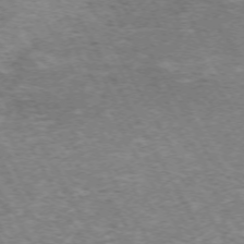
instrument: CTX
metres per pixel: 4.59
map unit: Hpe
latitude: -72.1606
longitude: 12.4629
